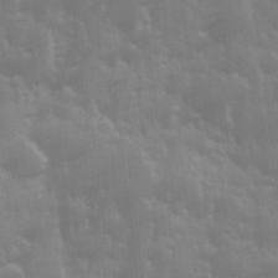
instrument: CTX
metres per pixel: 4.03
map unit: Ave
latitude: 13.1403
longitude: -103.9339
